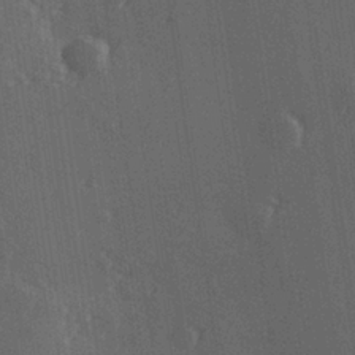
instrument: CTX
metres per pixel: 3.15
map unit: Hve
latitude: 26.9703
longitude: 147.4643
